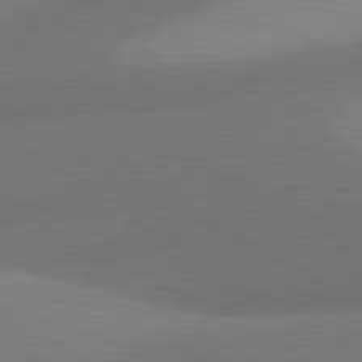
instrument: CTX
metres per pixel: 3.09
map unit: lApd
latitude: 81.0836
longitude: 127.7855
